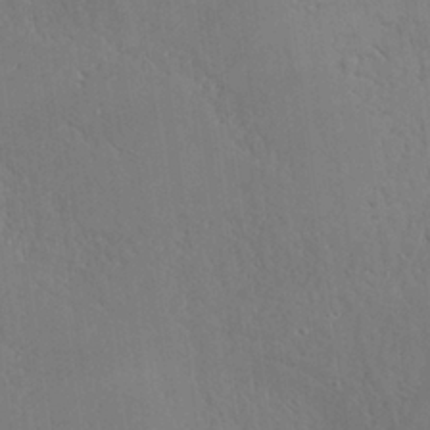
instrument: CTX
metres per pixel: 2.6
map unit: Aa
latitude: 25.2725
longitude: -137.1781
